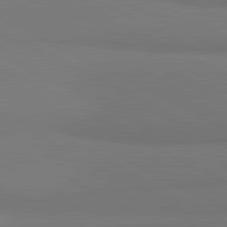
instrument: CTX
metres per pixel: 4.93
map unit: lApd
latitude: 81.7450
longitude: 159.1242
